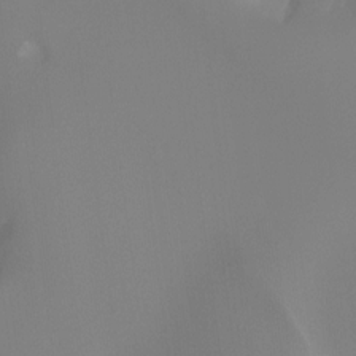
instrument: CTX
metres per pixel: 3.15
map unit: Hto
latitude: -8.8786
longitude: -46.2901
